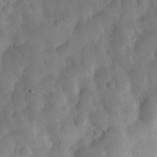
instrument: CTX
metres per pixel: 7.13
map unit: eHh
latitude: 30.5924
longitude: -73.2537
